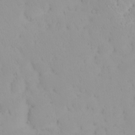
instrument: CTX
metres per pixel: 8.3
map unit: eHh
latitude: -1.8423
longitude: 20.3684
